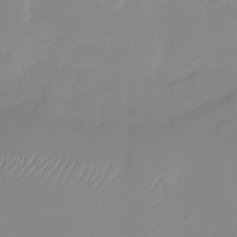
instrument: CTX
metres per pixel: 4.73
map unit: Nhu
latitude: -28.6896
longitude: -63.9906
